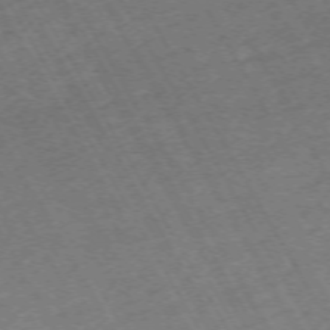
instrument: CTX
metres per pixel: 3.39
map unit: Hpe
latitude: -71.7478
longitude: 9.1809
